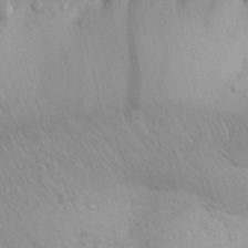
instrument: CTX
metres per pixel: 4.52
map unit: Aa
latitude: 29.7072
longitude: -146.1578
